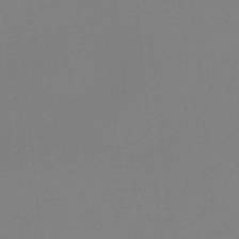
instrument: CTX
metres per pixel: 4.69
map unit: lHb
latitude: -48.4440
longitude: 65.7856
